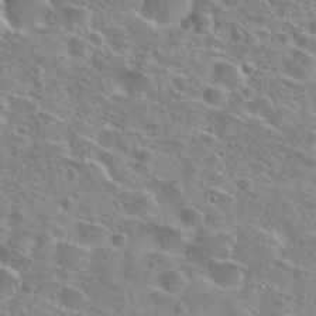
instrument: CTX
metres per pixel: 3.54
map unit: Hto
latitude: 26.2712
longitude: -47.1781
